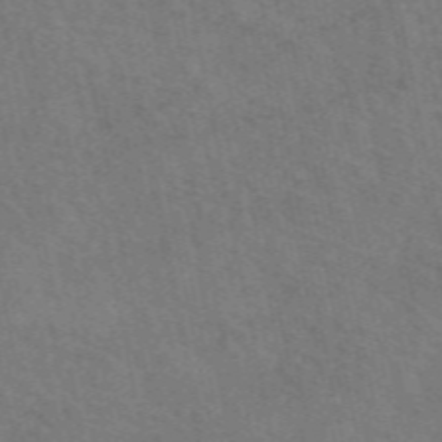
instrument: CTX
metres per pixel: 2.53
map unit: eAb
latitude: 51.5938
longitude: 114.9919
